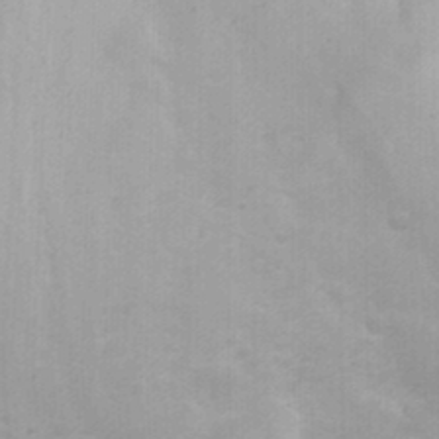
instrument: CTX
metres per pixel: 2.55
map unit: Nhu
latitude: 23.8772
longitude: -61.9528
